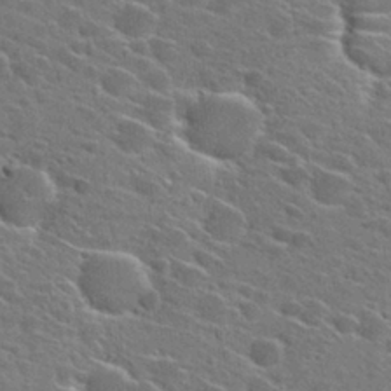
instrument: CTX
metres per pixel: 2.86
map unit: Hto
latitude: 27.1970
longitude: -45.2348
